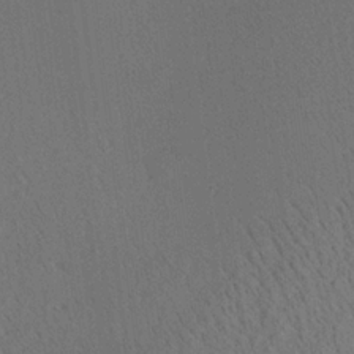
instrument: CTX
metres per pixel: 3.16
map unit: Aa
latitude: 20.0255
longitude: -140.6868
